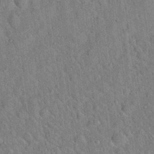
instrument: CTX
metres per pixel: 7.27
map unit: Hto
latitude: 18.9324
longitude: -52.6869
